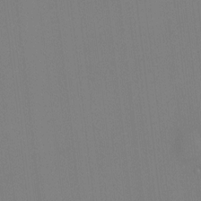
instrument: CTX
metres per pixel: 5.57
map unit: HNhu
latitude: -2.0472
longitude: -6.9136
